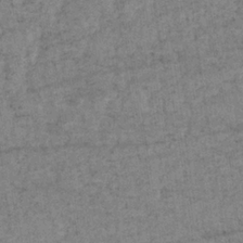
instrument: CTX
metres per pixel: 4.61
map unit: lHb
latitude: -34.3306
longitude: 70.6519
